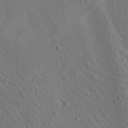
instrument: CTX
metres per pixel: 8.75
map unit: lAa
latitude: 22.7624
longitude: -138.2522
